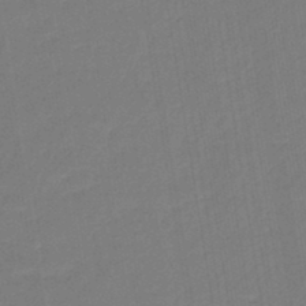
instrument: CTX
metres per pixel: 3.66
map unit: eHb
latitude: -44.8408
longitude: 87.5399
